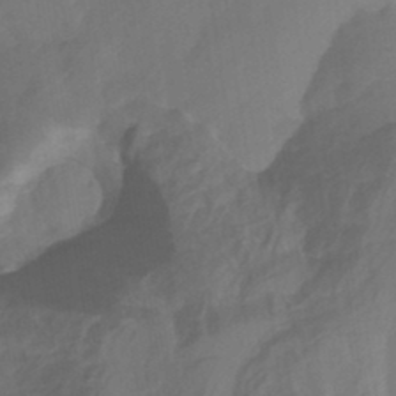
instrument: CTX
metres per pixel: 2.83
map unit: HNhu
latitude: -27.3509
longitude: 74.5574
